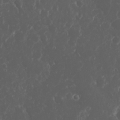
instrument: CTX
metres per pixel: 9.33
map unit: Nhu
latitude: 23.8583
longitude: -59.4426
